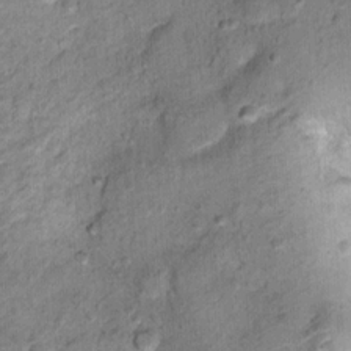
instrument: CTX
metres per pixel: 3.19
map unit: Ht
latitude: 11.1025
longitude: -37.9150
